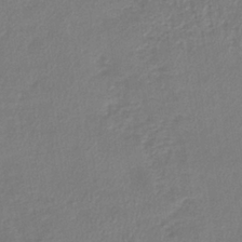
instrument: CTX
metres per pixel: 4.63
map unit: lHb
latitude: -34.1228
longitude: 64.4440
